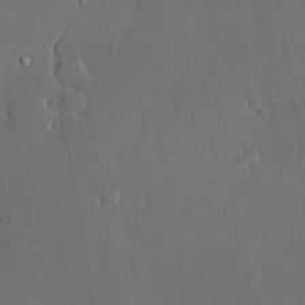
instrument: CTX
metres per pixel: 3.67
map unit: lHvf
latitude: 20.0633
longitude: 145.2187
